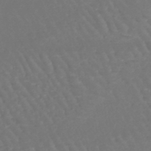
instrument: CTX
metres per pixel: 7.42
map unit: lHb
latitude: -46.1228
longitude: 76.7841
